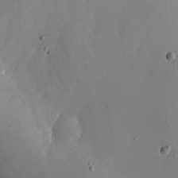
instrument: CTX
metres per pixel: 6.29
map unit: Nhu
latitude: -25.0486
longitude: -70.7624
